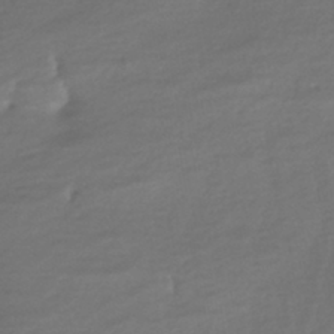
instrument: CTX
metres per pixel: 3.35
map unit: HNhu
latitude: -45.4643
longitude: 101.0297
